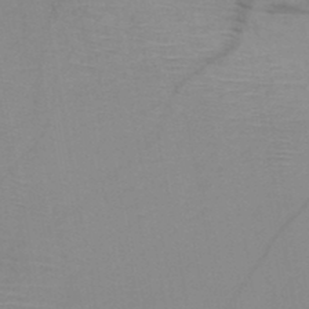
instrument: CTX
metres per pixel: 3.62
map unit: HNb
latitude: -46.2928
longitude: -40.9702
